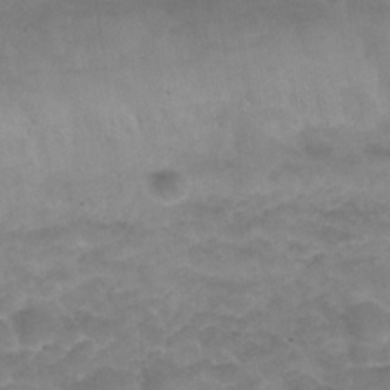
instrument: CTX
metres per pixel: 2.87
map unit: Nhu
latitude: 26.5546
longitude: -53.4049
